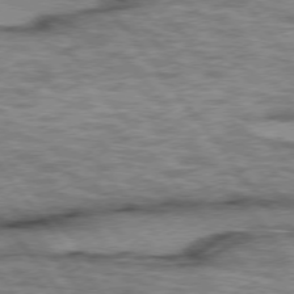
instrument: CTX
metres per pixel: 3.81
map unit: lApd
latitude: 75.2915
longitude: -48.7813
